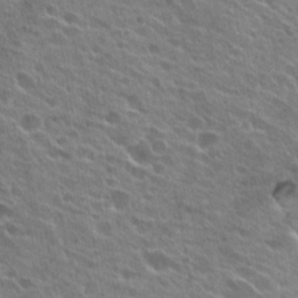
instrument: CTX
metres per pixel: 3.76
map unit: Hto
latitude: 24.2333
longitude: -41.6882
